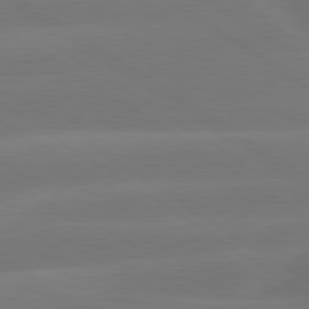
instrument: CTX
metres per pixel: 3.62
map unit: lApd
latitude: 79.9906
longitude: -149.5182
